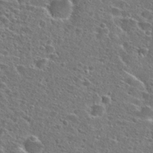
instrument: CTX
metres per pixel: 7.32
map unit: Hto
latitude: 26.2145
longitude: -46.9325
